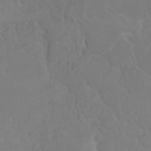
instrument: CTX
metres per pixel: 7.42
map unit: eHh
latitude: 25.3670
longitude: -64.6490
